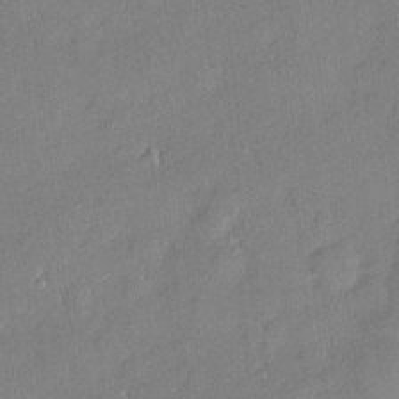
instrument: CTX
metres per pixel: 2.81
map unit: eHh
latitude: 3.6883
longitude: -74.3467
